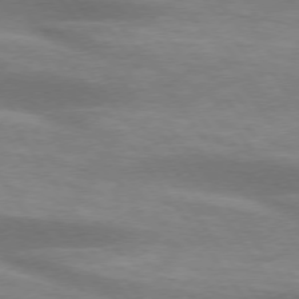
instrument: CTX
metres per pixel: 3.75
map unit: lApd
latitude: 74.4979
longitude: -49.7261
